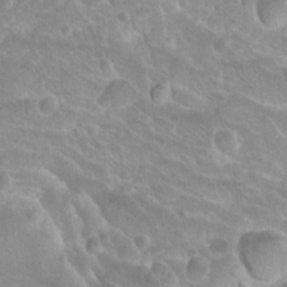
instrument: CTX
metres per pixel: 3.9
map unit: Hto
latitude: 20.1389
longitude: -32.8758
